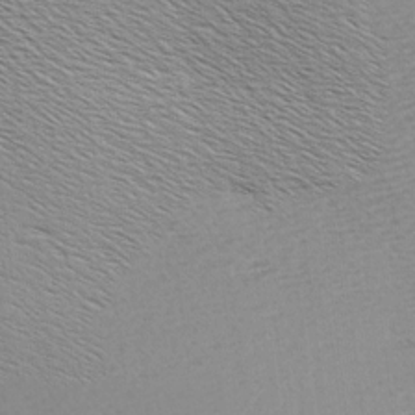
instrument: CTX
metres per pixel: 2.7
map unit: Hve
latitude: 3.3859
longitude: -121.8962
